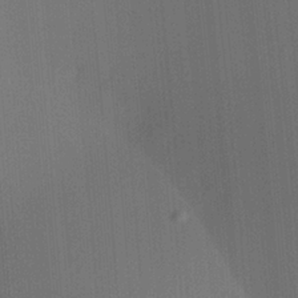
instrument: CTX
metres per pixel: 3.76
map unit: Ave
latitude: 23.2348
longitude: -136.7624
